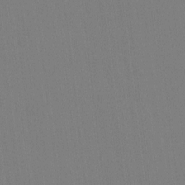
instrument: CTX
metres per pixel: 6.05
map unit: eHh
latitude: -4.5762
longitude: -79.6694
